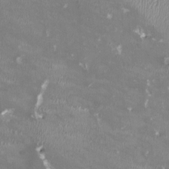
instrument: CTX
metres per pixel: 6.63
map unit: HNhu
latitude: -0.0094
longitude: -3.2537
